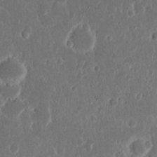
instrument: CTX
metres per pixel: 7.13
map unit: Nhu
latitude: 13.9717
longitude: -73.8395
